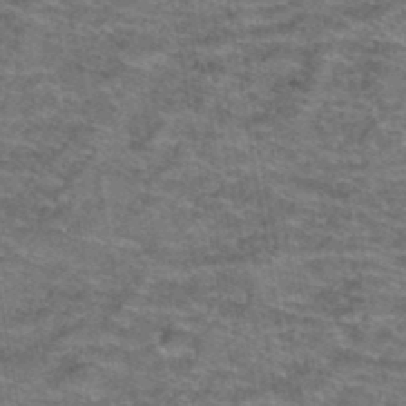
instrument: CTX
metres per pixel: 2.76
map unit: Hto
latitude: 39.4993
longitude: -42.5546
